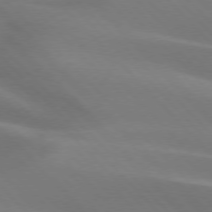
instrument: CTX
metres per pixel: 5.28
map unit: lApd
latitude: 75.6505
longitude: -61.8205
